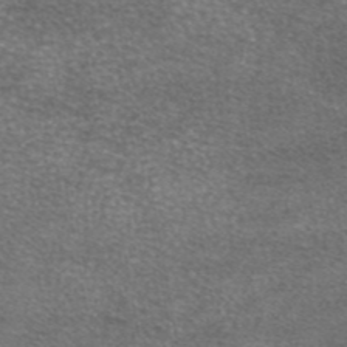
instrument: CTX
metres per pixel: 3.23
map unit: eAb
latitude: 45.6505
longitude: 104.0850
